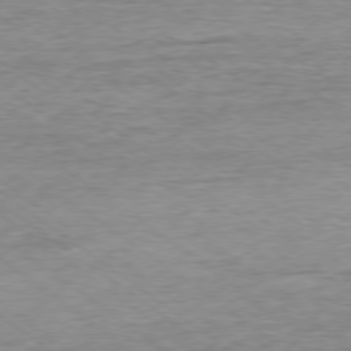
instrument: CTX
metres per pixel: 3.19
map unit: Ap
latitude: -78.7841
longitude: -101.7261
